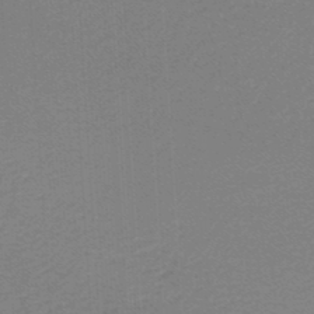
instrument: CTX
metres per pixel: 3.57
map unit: lHb
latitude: -46.5007
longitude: 63.7666
